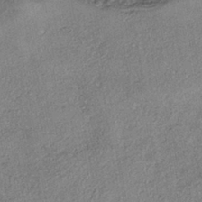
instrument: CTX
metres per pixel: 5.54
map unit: eHh
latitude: -41.9178
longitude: 120.3306
